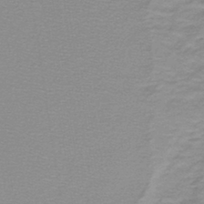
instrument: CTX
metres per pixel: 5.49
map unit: lHb
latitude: -44.1606
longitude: 56.4629
